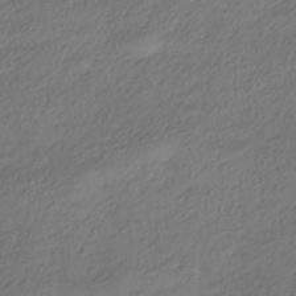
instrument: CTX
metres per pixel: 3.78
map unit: HNhu
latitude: -41.4454
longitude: 106.9353
